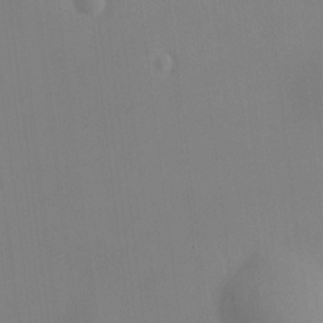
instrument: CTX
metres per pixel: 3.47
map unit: HNhu
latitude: 9.4615
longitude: 10.3684
